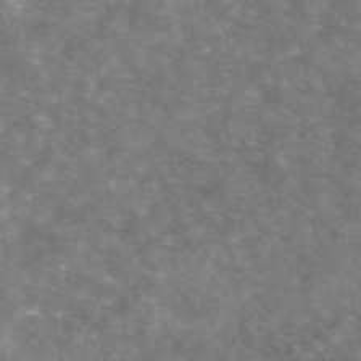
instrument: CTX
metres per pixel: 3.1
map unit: eAb
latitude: 45.7260
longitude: 120.6518
